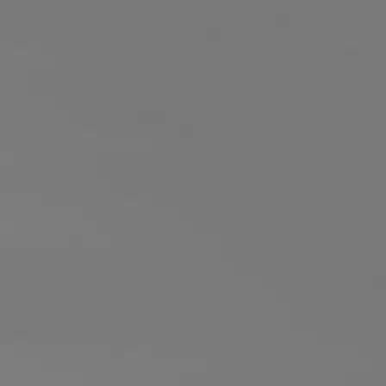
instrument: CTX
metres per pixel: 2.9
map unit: lApd
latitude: 81.6883
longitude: -148.6868
